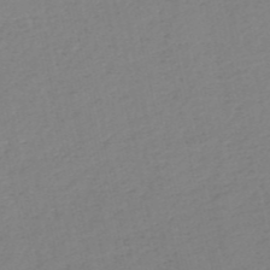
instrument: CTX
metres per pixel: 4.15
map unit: HNb
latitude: -53.3698
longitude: -39.3482
